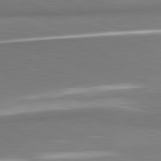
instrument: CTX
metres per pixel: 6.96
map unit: lApd
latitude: 81.7639
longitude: 164.6897
